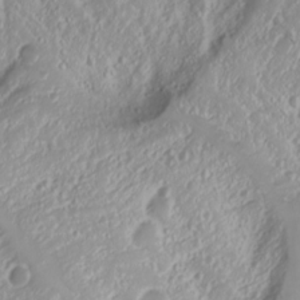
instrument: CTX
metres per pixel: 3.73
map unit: Nhu
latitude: -4.4629
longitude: -87.4804
